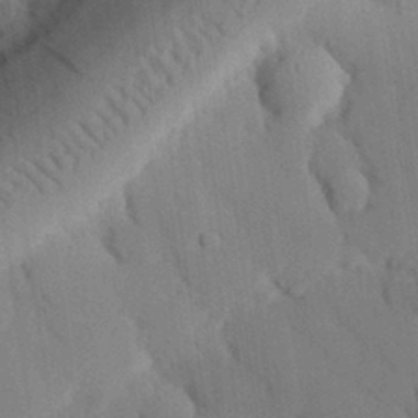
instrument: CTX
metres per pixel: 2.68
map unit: eHh
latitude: 28.0633
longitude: -80.0822
